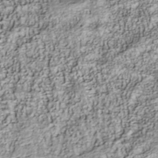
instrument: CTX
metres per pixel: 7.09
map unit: Nhu
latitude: -40.4629
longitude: -83.9717
